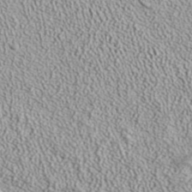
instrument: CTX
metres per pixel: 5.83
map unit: ANa
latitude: 37.3671
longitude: 18.4818
